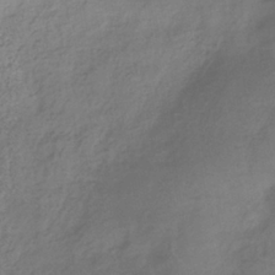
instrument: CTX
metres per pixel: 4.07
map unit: eHb
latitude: -37.5021
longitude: 81.2943
